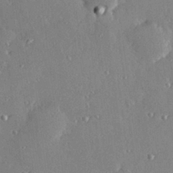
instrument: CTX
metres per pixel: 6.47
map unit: Hve
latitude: 28.5168
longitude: -91.5938
